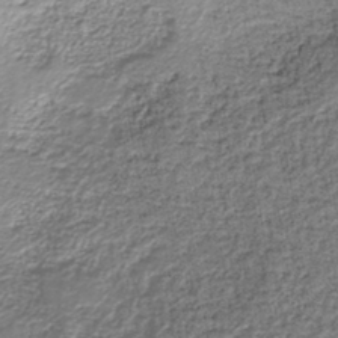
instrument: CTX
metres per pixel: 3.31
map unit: HNb
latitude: -39.8423
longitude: 50.3684
